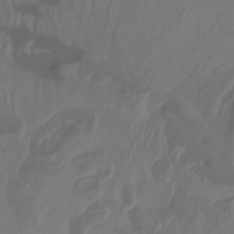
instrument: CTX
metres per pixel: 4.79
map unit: Nhu
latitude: -13.6533
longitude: -64.7058
